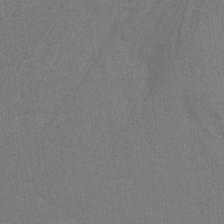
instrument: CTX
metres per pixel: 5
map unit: Aa
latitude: 25.4237
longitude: -145.4237
